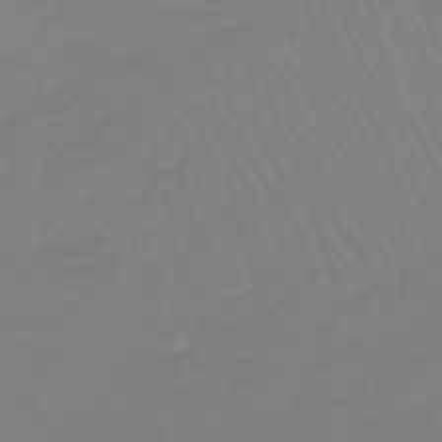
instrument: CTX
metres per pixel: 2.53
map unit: lHb
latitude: -45.6911
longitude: 72.0661
